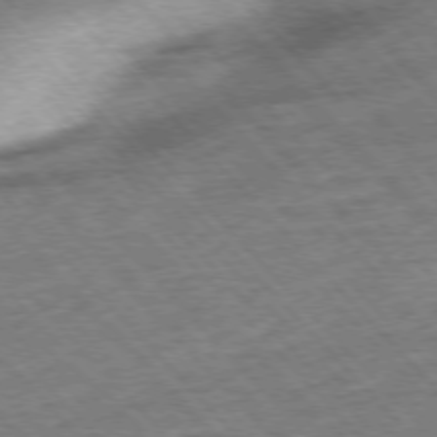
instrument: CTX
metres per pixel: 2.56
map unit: Hpe
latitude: -76.7085
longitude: -16.1767
